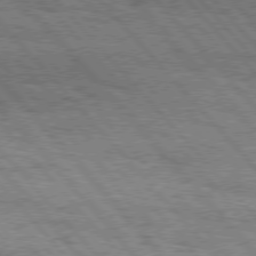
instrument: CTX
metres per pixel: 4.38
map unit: Hpe
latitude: 76.2522
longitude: -150.6112
